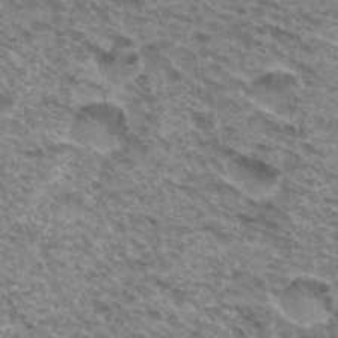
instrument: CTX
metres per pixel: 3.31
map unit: Hto
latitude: 31.5183
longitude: -46.7436
